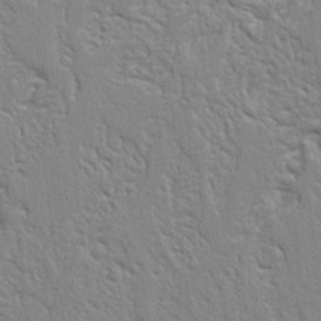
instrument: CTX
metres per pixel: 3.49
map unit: Ht
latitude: 8.6113
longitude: -76.3278
